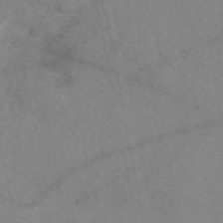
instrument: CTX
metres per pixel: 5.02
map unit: eAb
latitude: 48.9136
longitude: 111.5399
